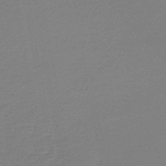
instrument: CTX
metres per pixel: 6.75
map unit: lHb
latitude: -44.5007
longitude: 60.5952
